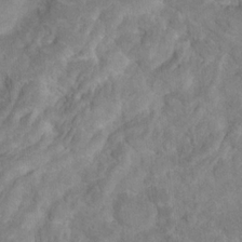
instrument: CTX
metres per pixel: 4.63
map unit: Hto
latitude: 17.3671
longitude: -40.4412
